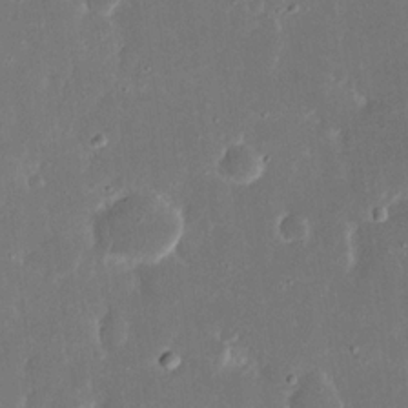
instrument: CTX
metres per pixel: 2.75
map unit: eHh
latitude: 16.3845
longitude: -72.5546
